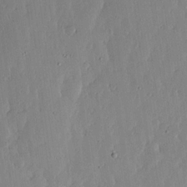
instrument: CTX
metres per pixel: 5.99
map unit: lHvf
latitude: 17.2348
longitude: -115.2536
